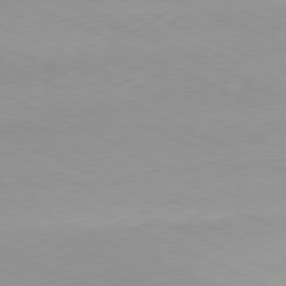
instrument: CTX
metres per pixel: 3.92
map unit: Ap
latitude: -81.5021
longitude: -69.4049
